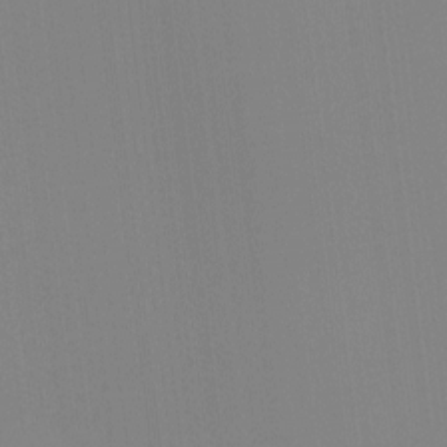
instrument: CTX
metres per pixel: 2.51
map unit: Hto
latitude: -8.5007
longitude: -51.3859
